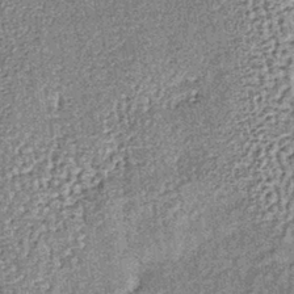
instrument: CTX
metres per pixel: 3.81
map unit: lHb
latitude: -38.1228
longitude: 66.4440
